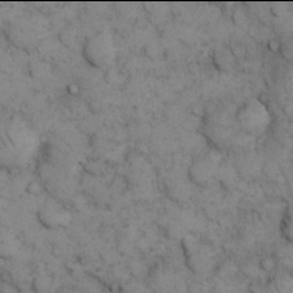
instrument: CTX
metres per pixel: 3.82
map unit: eHh
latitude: 13.9906
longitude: -63.5560
